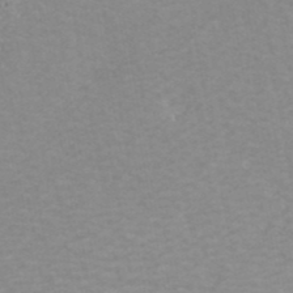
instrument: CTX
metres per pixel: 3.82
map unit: ANa
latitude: 41.3670
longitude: 32.6897
